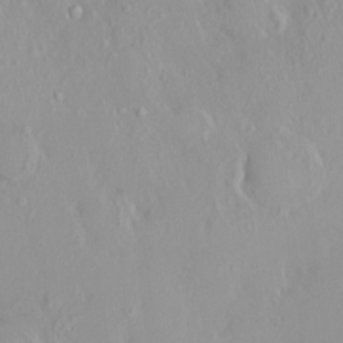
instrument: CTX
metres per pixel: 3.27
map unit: HNhu
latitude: 2.8191
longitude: 7.1998
